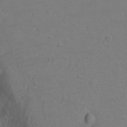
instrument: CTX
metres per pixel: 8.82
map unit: Hto
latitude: 2.4223
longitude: -33.4426
